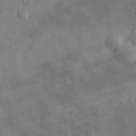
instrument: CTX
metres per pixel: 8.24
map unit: eHh
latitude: 30.6869
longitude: -72.1956
